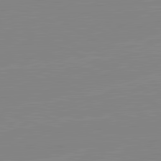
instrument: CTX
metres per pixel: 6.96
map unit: lApd
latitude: 81.7827
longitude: -157.0836
